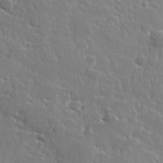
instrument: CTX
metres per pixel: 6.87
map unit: Hve
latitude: 25.6693
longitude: 144.1795
